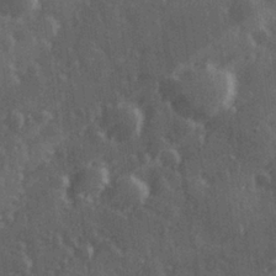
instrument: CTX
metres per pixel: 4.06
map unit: Hve
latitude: 27.0459
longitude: 146.9164
